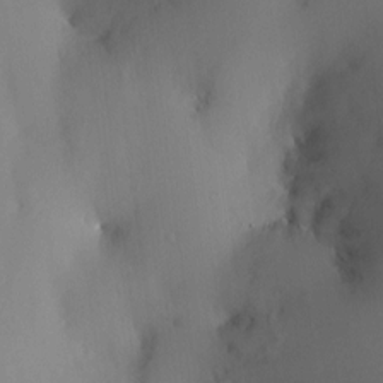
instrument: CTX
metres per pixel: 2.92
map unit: HNhu
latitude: 4.1578
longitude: -5.0080
